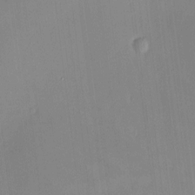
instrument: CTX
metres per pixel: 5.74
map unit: HNhu
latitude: 8.0444
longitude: 9.2754
